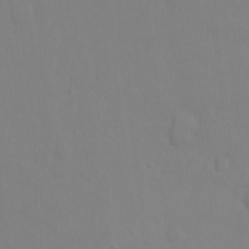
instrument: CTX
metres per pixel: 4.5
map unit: Hto
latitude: -10.9353
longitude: -37.4993
